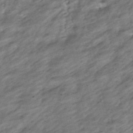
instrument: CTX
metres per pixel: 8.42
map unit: ANa
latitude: -41.0108
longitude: 103.0864
